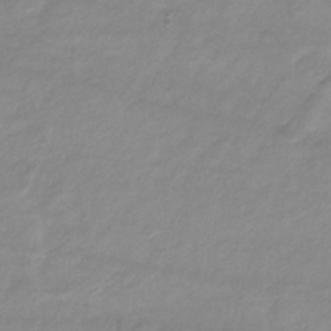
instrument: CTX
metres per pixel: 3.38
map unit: eHb
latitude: -33.5966
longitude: 71.3132
